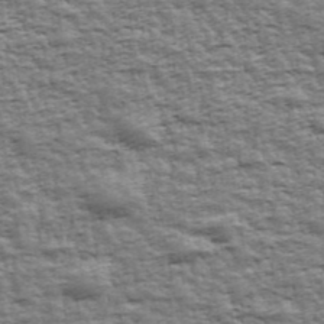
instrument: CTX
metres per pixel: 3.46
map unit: Ave
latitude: 43.1214
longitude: -112.8002
